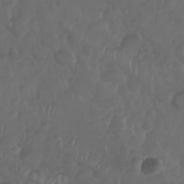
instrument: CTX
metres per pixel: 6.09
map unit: Nhu
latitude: 29.1592
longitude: -56.6490
